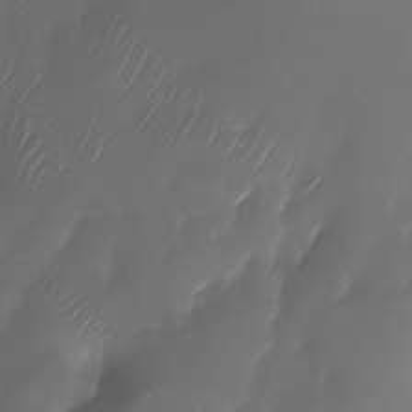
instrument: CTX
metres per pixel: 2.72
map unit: Nhu
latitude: -28.3117
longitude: -67.3859
